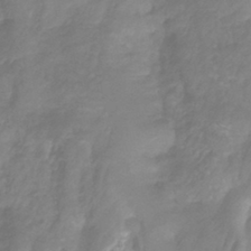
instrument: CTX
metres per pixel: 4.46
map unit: HNhu
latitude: -29.4454
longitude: 68.2739
